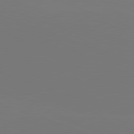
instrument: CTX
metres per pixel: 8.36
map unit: lApd
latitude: 81.9528
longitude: 144.9542
